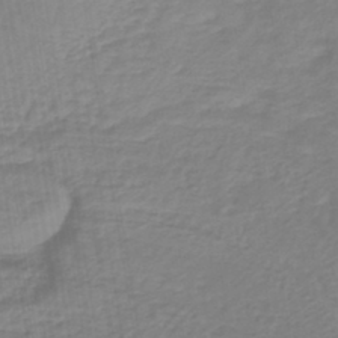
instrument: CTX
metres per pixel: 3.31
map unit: lHb
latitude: -42.0849
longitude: 71.1998
